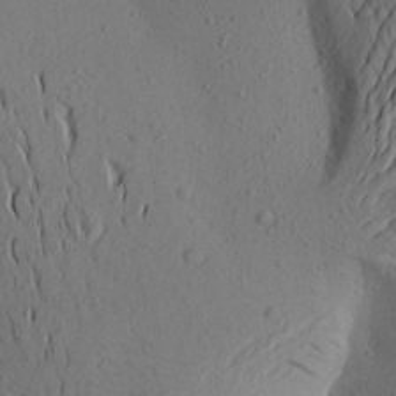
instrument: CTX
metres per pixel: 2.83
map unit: Aa
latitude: 22.0633
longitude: -145.3859
